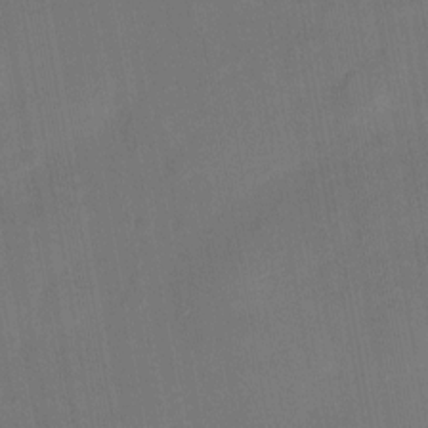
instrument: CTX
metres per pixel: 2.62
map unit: eHh
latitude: 4.7057
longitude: -69.7828
